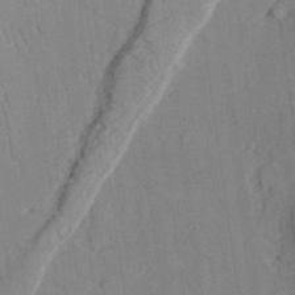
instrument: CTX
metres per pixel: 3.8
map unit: lAvf
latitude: 28.9136
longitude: -109.3103
